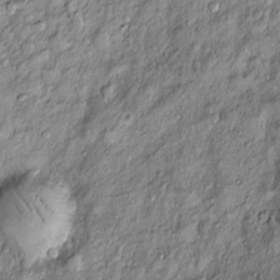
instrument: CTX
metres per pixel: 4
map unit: Htu
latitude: -4.9919
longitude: 159.5210
